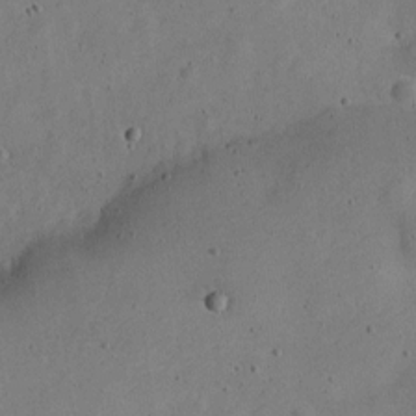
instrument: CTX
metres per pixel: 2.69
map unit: Nve
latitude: -24.7463
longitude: 107.2754
